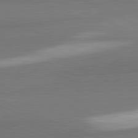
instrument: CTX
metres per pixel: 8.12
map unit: lApd
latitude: 82.1766
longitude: 160.8786
